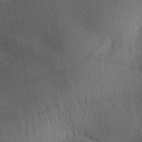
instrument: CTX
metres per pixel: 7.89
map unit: Aa
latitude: 30.5168
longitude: -142.9325
